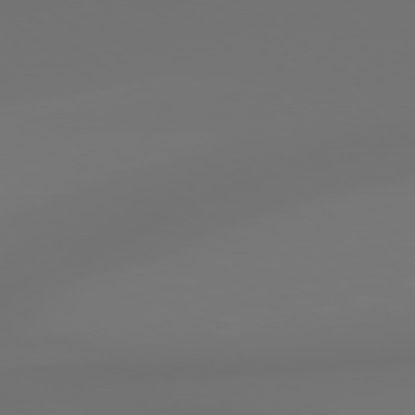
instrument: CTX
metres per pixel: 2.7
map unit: lApd
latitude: 79.0270
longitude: -174.6113
